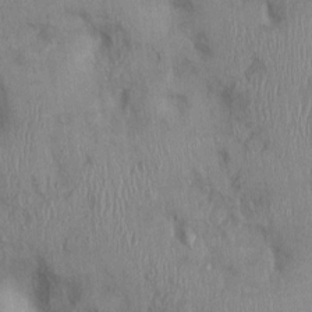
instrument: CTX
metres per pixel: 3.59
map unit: Ht
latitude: 0.3089
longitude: -13.0837
